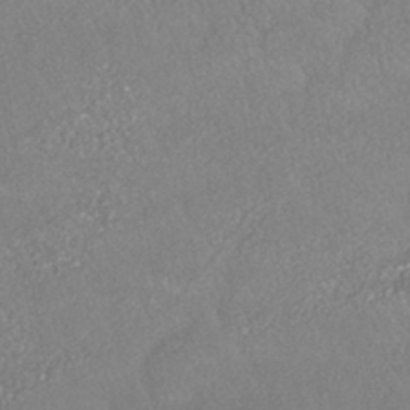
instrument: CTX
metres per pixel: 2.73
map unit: HNhu
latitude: -43.1242
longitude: 94.6329
